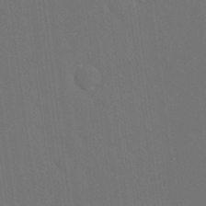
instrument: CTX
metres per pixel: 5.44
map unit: eHh
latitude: 18.6301
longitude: -67.3670
